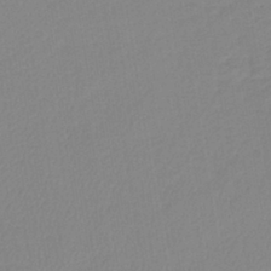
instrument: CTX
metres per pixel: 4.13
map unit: lHb
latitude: -41.1620
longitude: 74.5385
